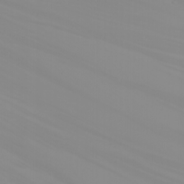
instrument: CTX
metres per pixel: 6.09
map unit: Nhu
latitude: -5.1809
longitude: -79.5560
